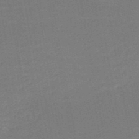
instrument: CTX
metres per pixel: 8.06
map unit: HNb
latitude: -51.5021
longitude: -48.3278
